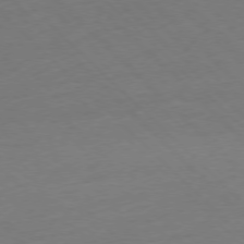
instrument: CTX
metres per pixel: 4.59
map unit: Ap
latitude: -77.4643
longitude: -92.3278
